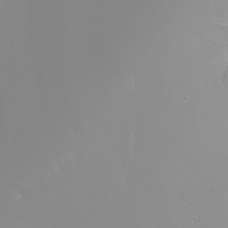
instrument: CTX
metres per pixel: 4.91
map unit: Nhu
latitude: -5.3698
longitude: -90.8380
